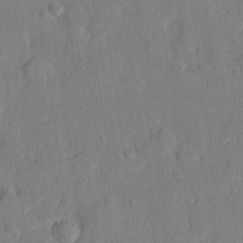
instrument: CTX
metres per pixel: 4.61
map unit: eHh
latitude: 28.1200
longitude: -77.1214
